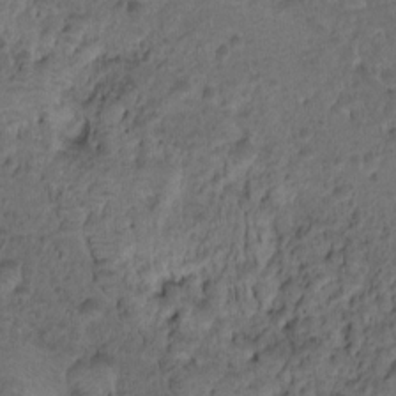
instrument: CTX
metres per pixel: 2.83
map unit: Hto
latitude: -7.7666
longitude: -44.5923
